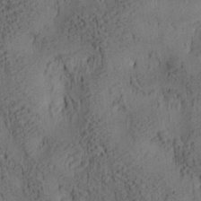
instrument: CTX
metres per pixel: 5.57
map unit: lAa
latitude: 6.7813
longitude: -114.9891
